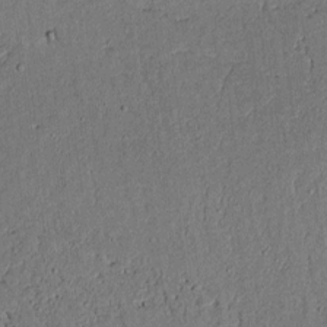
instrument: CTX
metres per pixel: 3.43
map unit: lAvf
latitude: 4.8947
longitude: 169.3698
